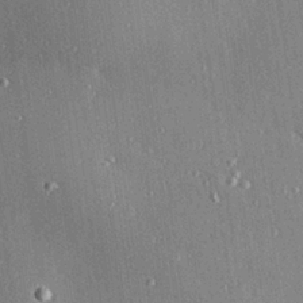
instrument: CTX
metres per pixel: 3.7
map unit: Hve
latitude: 26.6491
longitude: -90.3467
